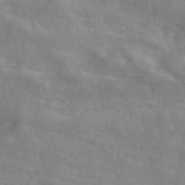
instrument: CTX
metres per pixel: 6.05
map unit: eAb
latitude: 48.8947
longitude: 119.7856
